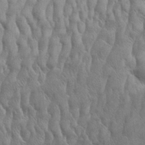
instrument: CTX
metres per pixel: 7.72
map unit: eHh
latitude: 33.4804
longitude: -140.8380
